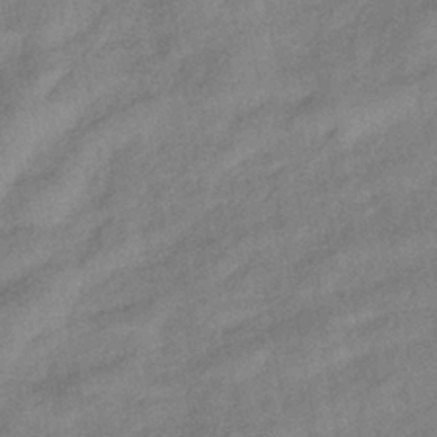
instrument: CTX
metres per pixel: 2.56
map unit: eHb
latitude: -41.7477
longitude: 84.1794
